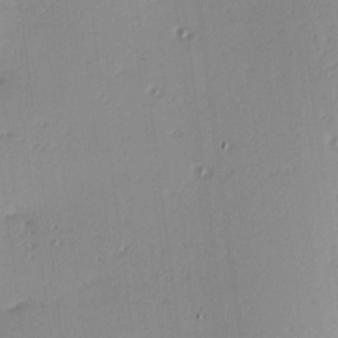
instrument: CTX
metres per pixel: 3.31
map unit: Hve
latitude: 13.4049
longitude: -90.5546
